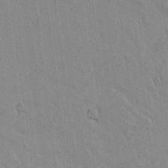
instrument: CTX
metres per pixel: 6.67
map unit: lAvf
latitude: 14.9325
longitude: -125.5938
